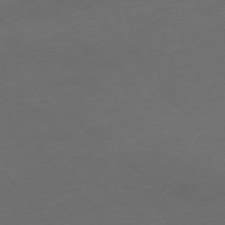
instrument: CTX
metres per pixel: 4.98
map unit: Ap
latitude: -75.8234
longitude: -66.0444
